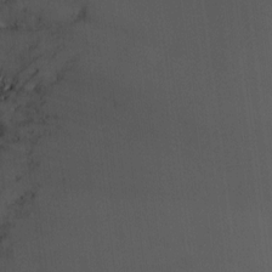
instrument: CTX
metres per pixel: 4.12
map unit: HNhu
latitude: 5.7827
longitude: 3.7855
